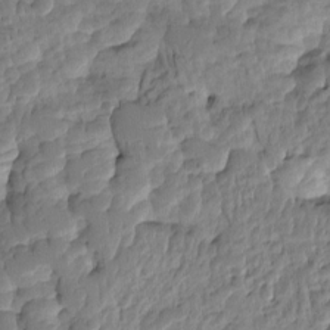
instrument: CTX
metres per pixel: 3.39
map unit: eHh
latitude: -1.7289
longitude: 14.6519
